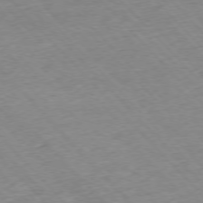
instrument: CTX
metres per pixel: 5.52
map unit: Ap
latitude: -76.4818
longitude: -87.6316
